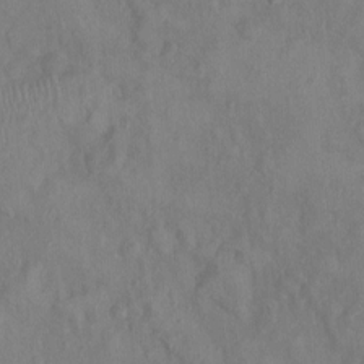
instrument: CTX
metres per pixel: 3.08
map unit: Nhu
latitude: 0.1200
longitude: -15.6694
